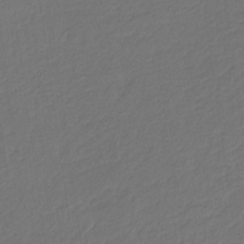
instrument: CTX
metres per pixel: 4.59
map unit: eHb
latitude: -29.8611
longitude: 68.1227
